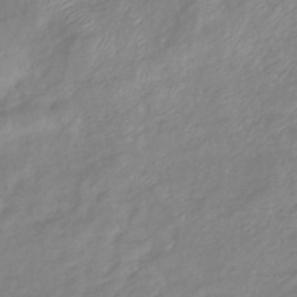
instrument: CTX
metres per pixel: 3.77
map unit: eHb
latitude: -40.8786
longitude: 81.6911
